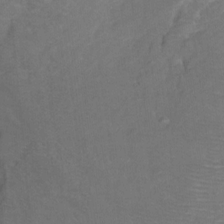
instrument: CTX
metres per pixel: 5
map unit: Ht
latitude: 6.1767
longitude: -36.1956
